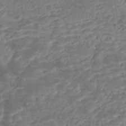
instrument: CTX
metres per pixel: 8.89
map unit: Nhe
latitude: -47.5588
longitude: -173.2725
